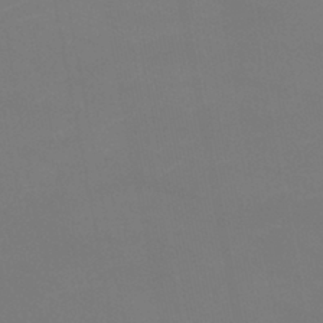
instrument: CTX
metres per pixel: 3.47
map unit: eHb
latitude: -38.4629
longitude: 74.8030
